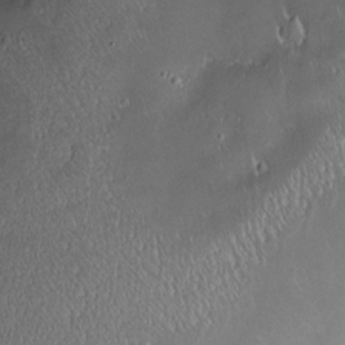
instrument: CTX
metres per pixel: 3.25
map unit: Hve
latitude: -11.5021
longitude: 174.6896
